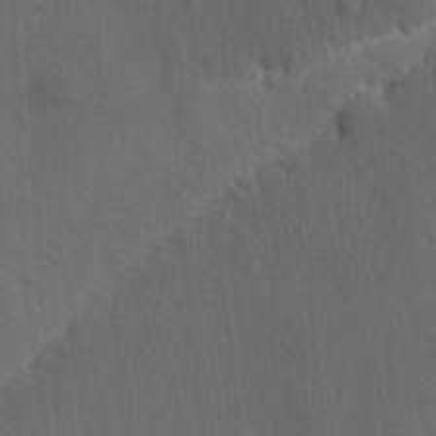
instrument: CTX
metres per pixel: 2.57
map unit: Ave
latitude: -8.2361
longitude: -120.9325
